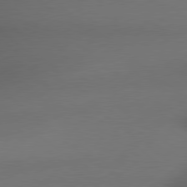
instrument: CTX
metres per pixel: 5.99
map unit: lApd
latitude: 79.4238
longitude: -172.8191
